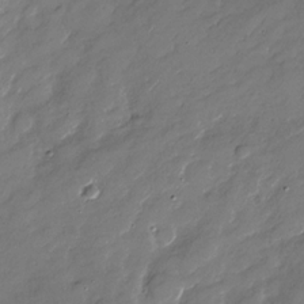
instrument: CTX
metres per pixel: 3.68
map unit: Nhu
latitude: -28.9731
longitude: -73.3293
